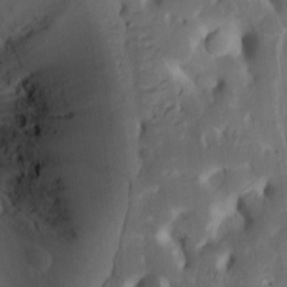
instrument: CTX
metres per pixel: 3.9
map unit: Ht
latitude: 10.3278
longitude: -74.7057
